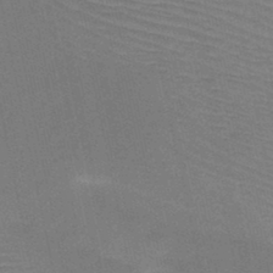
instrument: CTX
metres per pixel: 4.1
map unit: HNb
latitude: -46.6329
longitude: -41.7071
